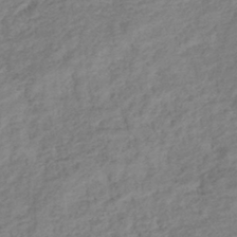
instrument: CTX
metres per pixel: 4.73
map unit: lHb
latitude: -40.1228
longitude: 74.0472
